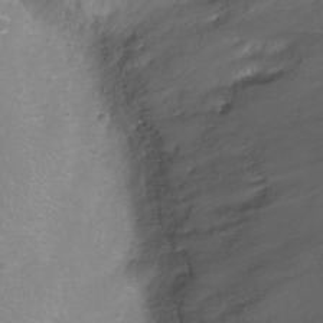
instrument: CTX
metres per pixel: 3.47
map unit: Ht
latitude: -8.2928
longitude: -20.4034
